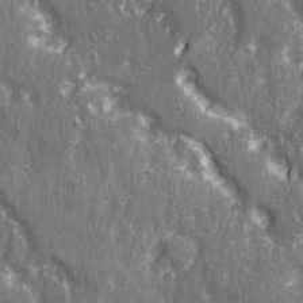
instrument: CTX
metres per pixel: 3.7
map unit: Ave
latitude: 22.6868
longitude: -133.4804
